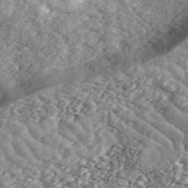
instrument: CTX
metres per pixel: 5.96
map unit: ANa
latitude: 44.1766
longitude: 46.7652
